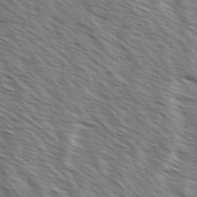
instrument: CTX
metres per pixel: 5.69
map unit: Ave
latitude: 14.4790
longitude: -102.2711
